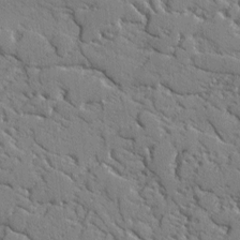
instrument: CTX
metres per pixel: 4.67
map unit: lAvf
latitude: -2.5573
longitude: -108.8569
